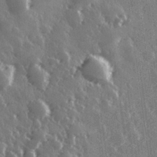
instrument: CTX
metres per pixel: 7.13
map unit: Hve
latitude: 27.8017
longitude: 147.2376
